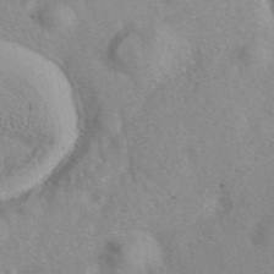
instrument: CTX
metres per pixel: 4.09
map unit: eAb
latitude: 41.1403
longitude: 105.4454
